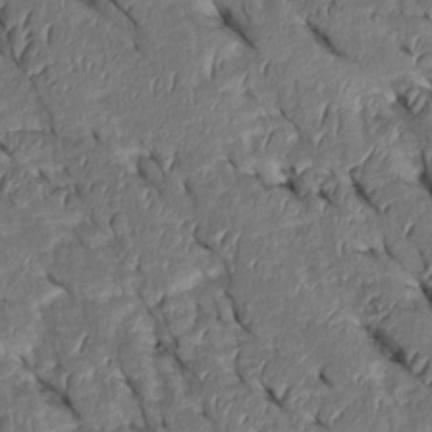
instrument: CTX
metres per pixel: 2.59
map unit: Htu
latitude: 0.5734
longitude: 148.8597
